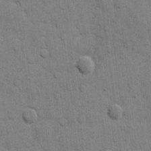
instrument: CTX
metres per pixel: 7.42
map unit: eHh
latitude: 9.8017
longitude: -67.1970
